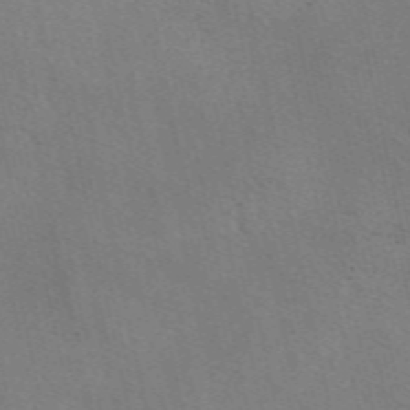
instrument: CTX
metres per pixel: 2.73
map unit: eAb
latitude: 50.8758
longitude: 108.9164
